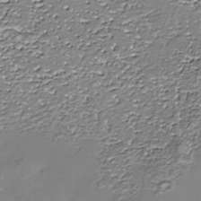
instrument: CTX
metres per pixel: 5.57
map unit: Nhe
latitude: -35.9745
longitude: -87.1592
